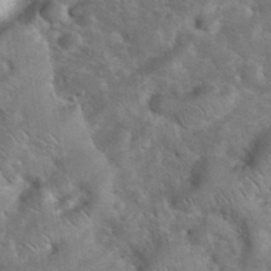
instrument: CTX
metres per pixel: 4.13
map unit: eHh
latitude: 37.7450
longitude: -64.4790
